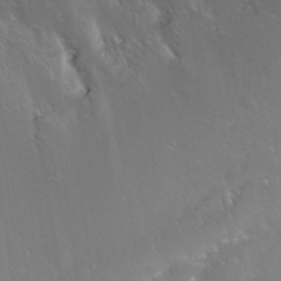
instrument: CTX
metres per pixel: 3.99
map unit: Nhu
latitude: 26.6491
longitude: -57.3103
